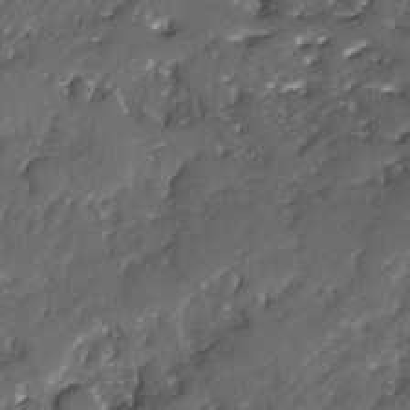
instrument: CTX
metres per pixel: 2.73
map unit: Ave
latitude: -7.8044
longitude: -117.6316
